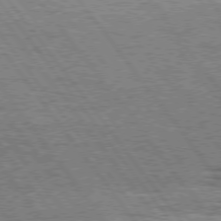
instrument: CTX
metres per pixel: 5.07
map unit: Hpe
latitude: 75.2915
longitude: -138.8191
